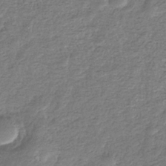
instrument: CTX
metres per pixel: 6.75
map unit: eHb
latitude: -36.7274
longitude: 80.4629
